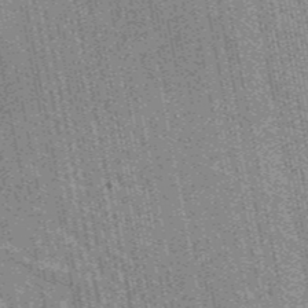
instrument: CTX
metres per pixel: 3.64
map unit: eAb
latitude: 46.4601
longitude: 101.7099
